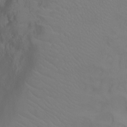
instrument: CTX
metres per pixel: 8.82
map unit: Ht
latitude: -5.2754
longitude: -27.9906
